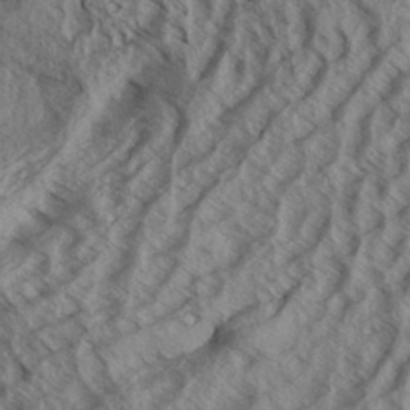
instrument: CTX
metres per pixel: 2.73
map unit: Aa
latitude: 33.6694
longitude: -139.7261
